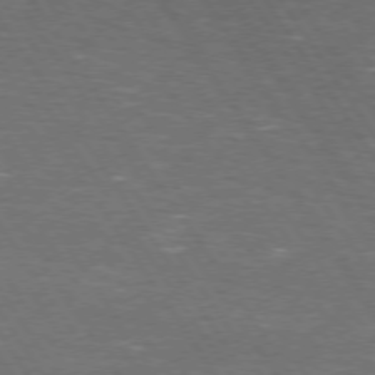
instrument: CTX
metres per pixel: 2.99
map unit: Hpe
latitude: 73.3860
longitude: -125.1781
